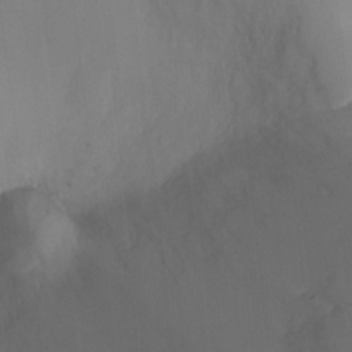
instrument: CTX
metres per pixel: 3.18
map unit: Ht
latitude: -8.7274
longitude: -25.0647
